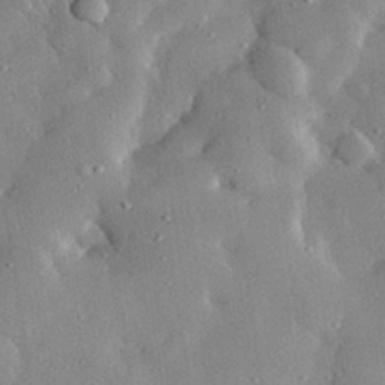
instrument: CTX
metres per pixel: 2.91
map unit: lHvf
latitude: 32.4979
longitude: -84.4979
